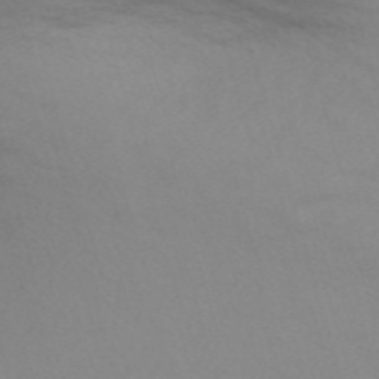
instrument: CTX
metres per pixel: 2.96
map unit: Nve
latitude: -59.3131
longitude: 56.2928
